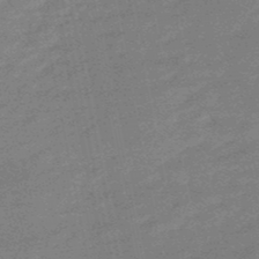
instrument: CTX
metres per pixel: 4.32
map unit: lHb
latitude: -48.8597
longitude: 82.0661
